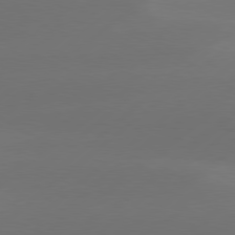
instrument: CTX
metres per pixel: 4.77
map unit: Hpe
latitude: 78.2334
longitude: -130.2901
